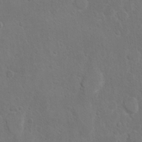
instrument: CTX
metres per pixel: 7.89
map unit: Hto
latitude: 10.3656
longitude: -35.8961
